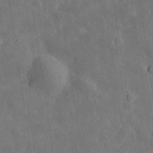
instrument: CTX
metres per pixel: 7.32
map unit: eHh
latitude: 31.0459
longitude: -77.7638
